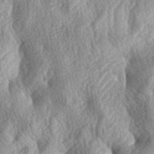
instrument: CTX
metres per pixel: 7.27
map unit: lAa
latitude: -4.1983
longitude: -126.1011
